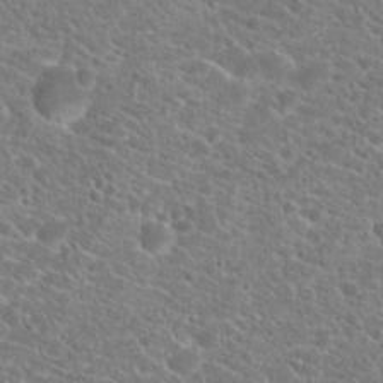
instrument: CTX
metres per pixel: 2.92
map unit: Hto
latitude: 20.3845
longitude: -38.7435
